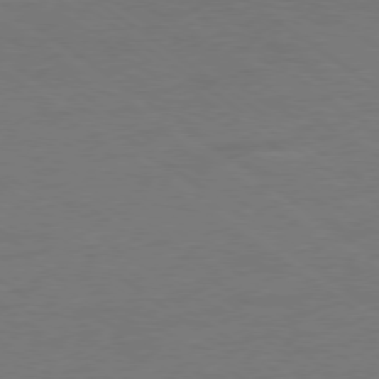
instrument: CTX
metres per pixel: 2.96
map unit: Ap
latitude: -78.9352
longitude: -55.3482
